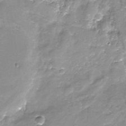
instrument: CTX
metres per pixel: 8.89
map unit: Nhe
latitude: -32.5007
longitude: -92.6679
